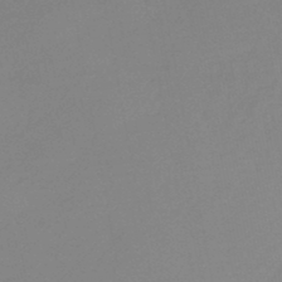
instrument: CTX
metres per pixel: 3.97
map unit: HNb
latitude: -46.5951
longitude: 56.8975
